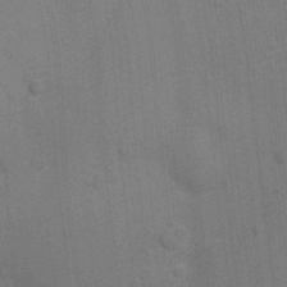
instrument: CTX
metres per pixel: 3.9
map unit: Ht
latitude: -10.9164
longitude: -22.5546
